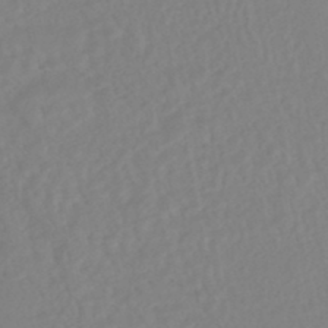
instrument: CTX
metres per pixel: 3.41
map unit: HNhu
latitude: -45.8989
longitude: 107.1242
